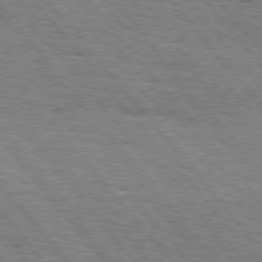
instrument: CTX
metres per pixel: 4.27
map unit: Hpe
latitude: 75.6505
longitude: -153.5371
